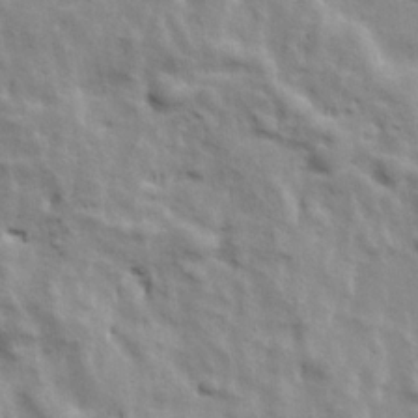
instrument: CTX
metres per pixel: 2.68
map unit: Ave
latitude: 17.4049
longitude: -132.8758
